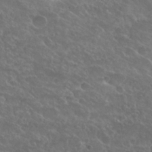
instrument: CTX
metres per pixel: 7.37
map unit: Hto
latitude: 25.8583
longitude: -39.6127
